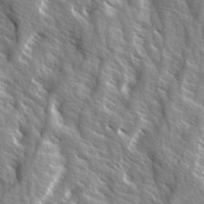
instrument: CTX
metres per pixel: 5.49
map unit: Ave
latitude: 14.6491
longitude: -133.3482
